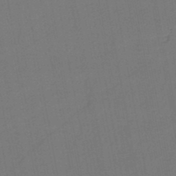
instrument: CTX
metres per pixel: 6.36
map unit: HNb
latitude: -47.0864
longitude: -40.3467
